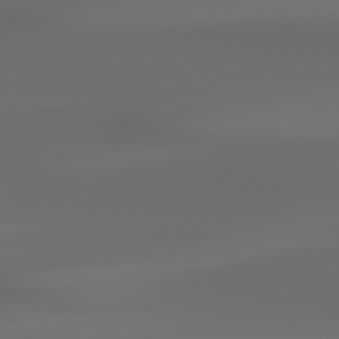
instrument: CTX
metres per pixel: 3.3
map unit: Hpe
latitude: 76.6490
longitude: -132.9703
